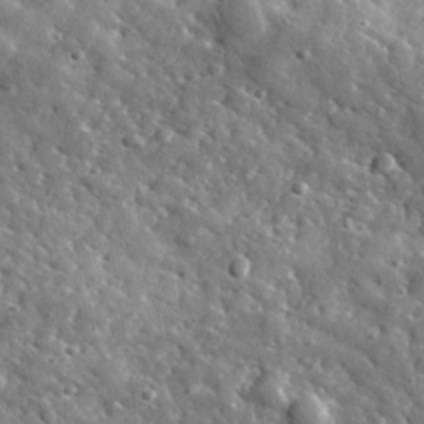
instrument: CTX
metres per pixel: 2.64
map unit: lHvf
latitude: 35.5182
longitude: -87.8961
